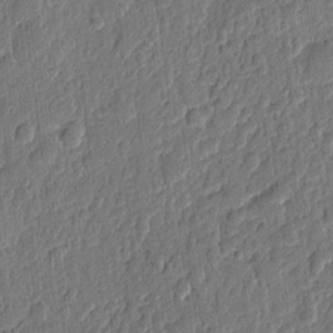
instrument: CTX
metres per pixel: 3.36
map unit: eHh
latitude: 7.3671
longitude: -73.8206
